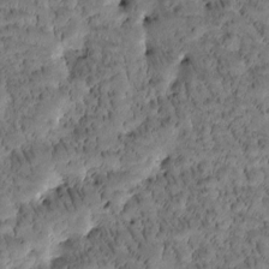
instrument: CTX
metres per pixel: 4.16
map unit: Htu
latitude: -3.3320
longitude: 171.4266
